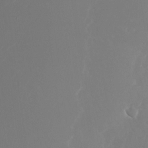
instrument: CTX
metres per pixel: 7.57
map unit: Nhu
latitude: -26.2928
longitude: -72.2712
